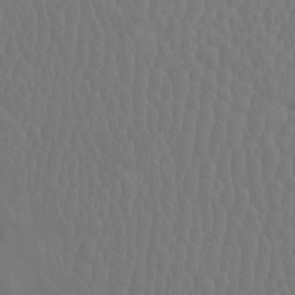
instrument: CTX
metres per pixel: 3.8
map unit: eHh
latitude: -1.1998
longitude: 15.0298
